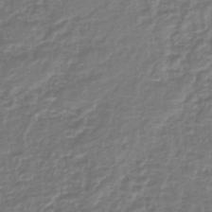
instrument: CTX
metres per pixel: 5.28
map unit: lHb
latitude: -41.6344
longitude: 61.5777
